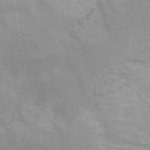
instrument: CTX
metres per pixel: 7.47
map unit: Ave
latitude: 16.2712
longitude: -138.5735
